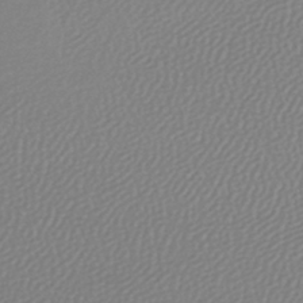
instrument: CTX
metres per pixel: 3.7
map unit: lHb
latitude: -45.7856
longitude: 71.1053
